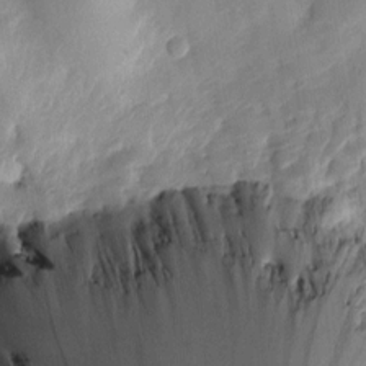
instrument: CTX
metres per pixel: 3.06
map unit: Htu
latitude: 1.8772
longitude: -178.8569
